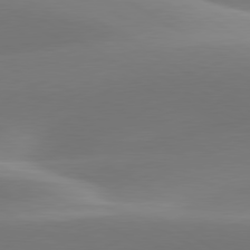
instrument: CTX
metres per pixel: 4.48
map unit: lApd
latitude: 79.8395
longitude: -93.7827
